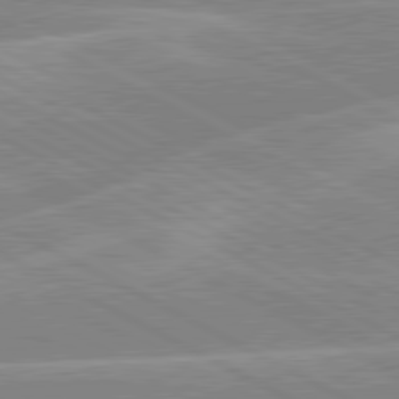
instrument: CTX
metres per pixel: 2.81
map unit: lApd
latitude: 80.5168
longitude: -124.7813
